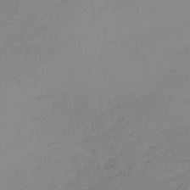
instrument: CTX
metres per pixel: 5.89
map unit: lHb
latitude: -40.6518
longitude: 65.2376
